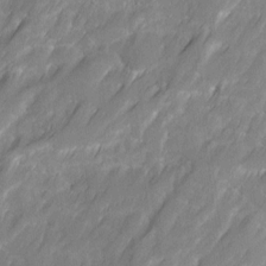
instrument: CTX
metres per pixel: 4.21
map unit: Ave
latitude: 16.3467
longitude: -135.0080
